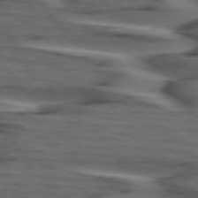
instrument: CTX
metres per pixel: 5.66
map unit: lApd
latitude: 75.3860
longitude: -71.2726
